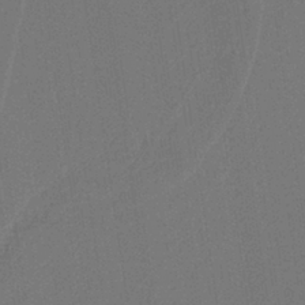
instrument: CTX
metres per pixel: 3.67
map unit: lHb
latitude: -39.3888
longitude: 54.8786
